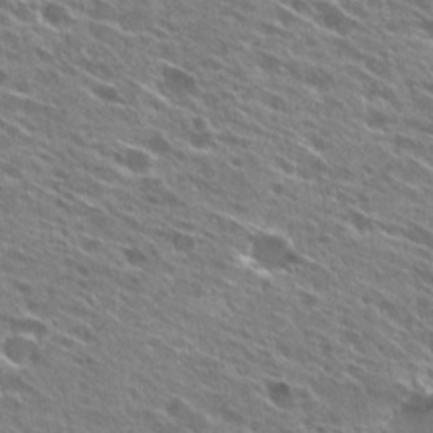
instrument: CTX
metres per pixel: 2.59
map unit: Hto
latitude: 27.2159
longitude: -44.4790
